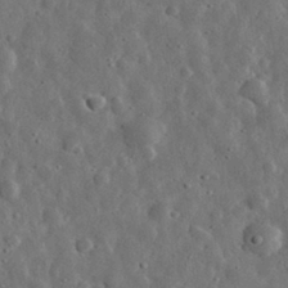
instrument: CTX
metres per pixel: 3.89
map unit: eHh
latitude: 31.8206
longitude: -74.5924
